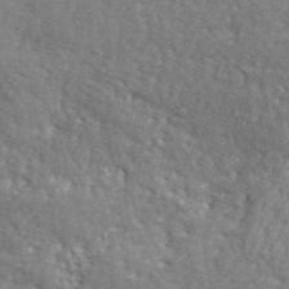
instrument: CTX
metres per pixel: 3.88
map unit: ANa
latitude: 41.1781
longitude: -87.2159
